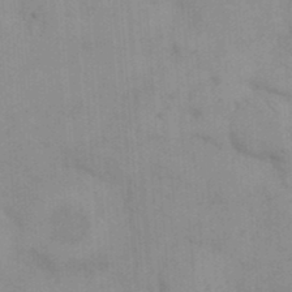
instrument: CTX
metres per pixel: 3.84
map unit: eHh
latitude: 17.9717
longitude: -63.9150
